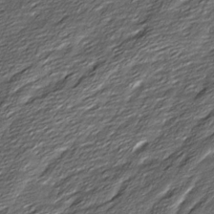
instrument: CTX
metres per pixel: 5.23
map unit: Ave
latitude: 16.3278
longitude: -136.5357
